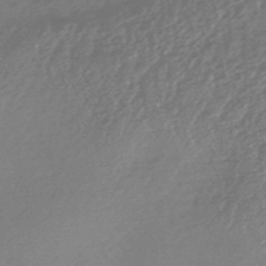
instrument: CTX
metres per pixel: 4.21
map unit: HNhu
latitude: -46.2739
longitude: 93.7667
